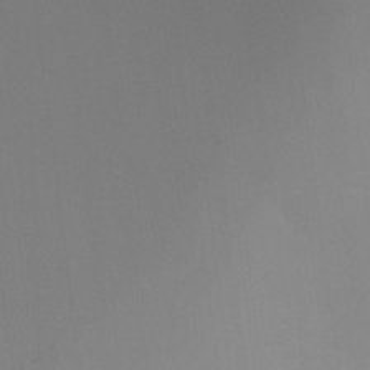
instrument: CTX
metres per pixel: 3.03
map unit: Ht
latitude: -16.6141
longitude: -50.1200
